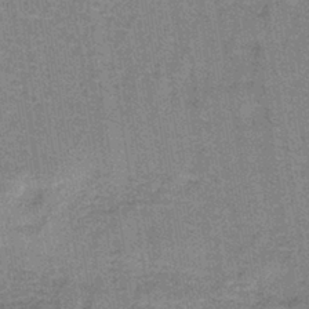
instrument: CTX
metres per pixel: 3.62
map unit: lHb
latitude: -40.7274
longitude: 57.1053
